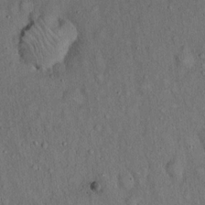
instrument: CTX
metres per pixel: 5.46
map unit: Hto
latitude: 15.0648
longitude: -58.6680
